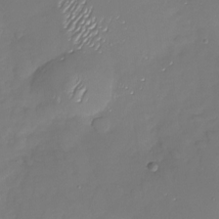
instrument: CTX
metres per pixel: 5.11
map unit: Nhu
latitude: -27.0108
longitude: -58.6491
